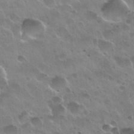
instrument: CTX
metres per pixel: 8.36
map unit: Nhu
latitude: 30.4412
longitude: -55.4048
